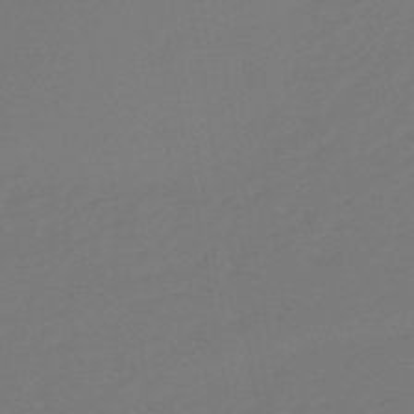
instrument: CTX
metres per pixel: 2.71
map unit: eHb
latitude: -47.1242
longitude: 88.3495
